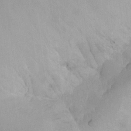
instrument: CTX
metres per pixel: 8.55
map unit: Aa
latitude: -13.2376
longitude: -59.2915
